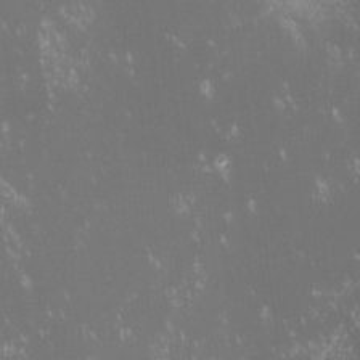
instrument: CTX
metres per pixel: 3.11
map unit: lHvf
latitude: -13.5021
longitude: -103.7260
